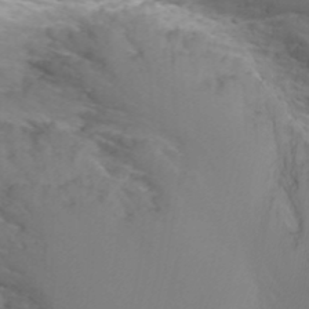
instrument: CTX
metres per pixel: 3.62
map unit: Nhu
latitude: -4.6140
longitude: -75.4238
